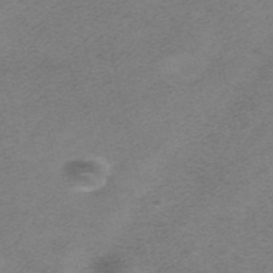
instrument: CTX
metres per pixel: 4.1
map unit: HNhu
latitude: -40.5007
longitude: 104.0661
